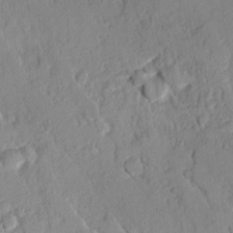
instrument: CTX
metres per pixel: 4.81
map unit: Ave
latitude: 18.3656
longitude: -128.8758
